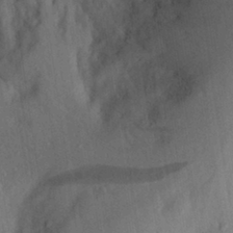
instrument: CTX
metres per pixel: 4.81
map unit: Aa
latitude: 28.9136
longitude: -146.0822
